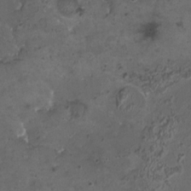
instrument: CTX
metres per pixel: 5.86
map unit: HNhu
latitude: 5.1403
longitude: 1.4833
